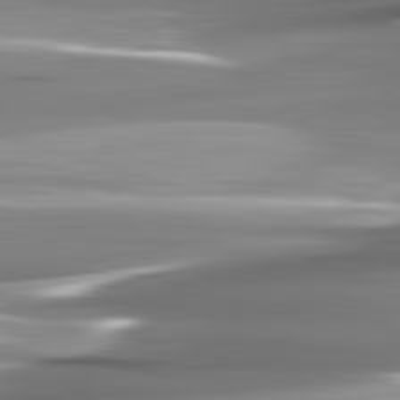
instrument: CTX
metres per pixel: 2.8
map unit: lApd
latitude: 82.4790
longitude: -142.2334
